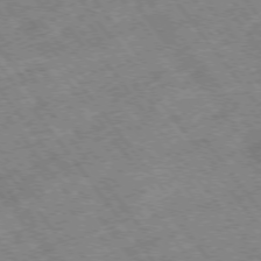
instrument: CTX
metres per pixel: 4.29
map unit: Hpe
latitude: -75.3699
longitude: -18.9324
